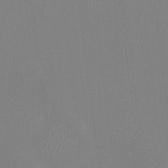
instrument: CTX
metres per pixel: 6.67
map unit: HNhu
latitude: 6.9892
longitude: 4.9730
